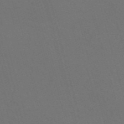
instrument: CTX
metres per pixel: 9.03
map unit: Nve
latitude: -57.8989
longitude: 52.1605
